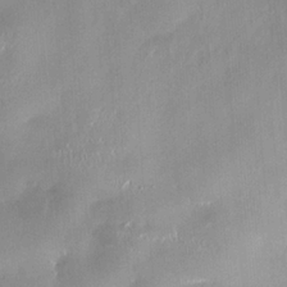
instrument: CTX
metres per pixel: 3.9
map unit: HNhu
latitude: 0.6301
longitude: -4.3467
